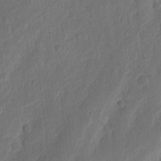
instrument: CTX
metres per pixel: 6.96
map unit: Ht
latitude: 11.8772
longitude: -75.1592
